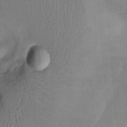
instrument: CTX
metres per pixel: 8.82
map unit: Ht
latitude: 0.8758
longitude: -13.6883
